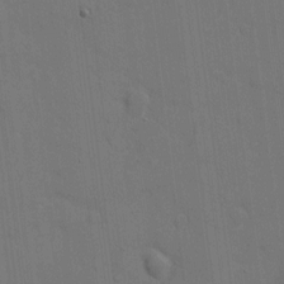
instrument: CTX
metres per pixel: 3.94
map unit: eHh
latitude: 7.2159
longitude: -67.4426
